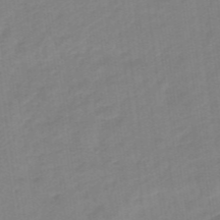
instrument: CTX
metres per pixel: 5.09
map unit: eHb
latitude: -48.2173
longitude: 87.3699
